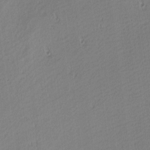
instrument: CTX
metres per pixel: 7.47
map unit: Nhu
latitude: 1.4993
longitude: -78.5735
